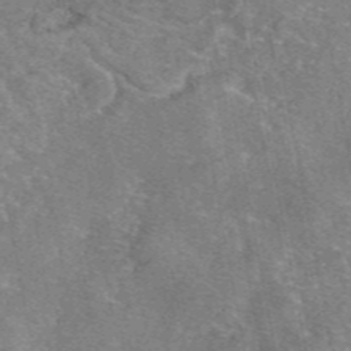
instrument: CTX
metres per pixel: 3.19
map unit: eAb
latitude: 46.9514
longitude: 103.4454
